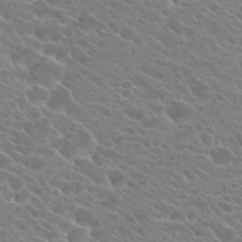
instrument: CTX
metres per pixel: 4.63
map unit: Hto
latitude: 22.5735
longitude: -39.1781
